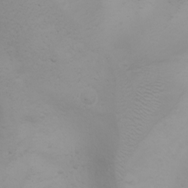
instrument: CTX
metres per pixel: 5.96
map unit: Htu
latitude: -0.5385
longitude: -75.0270
